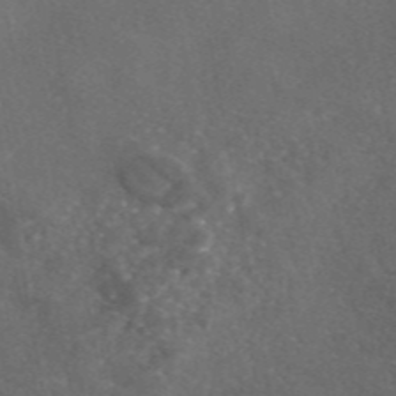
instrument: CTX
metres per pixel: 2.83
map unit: eAb
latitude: 46.5546
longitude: 112.2740
